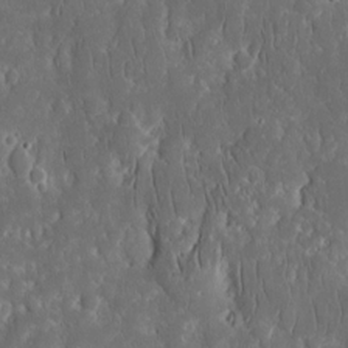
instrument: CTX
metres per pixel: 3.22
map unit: eHh
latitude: 15.8773
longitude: -73.1593
